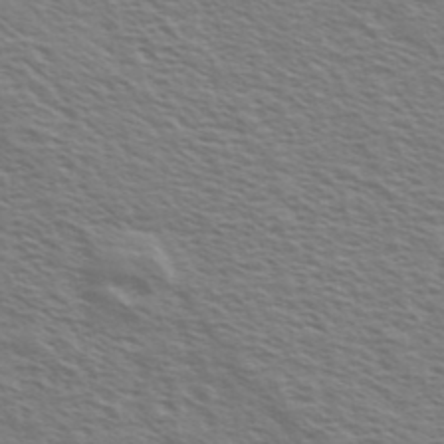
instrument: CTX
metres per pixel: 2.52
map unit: Ave
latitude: 36.9325
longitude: -109.4237
